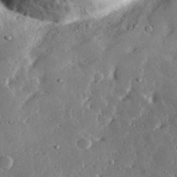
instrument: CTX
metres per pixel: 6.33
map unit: lHvf
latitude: 33.4049
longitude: -90.1767
